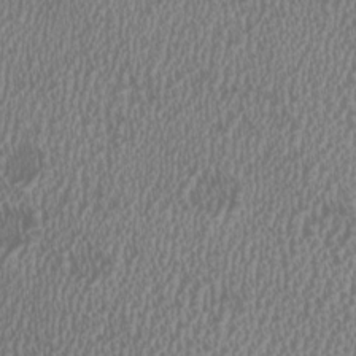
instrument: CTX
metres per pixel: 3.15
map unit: HNhu
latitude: 0.0444
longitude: -0.1389
